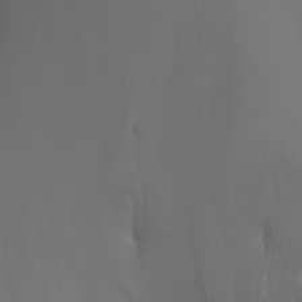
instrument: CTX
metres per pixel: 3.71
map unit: Nhu
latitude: -14.4818
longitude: -55.4048
